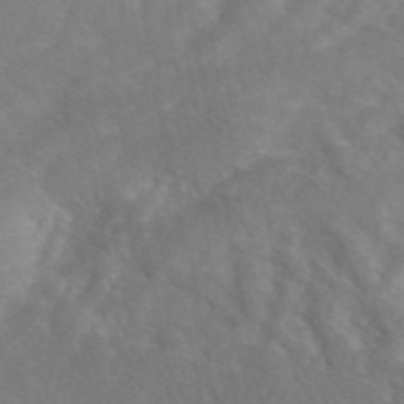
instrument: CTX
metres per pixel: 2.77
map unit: eAb
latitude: 48.7624
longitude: 117.8989
